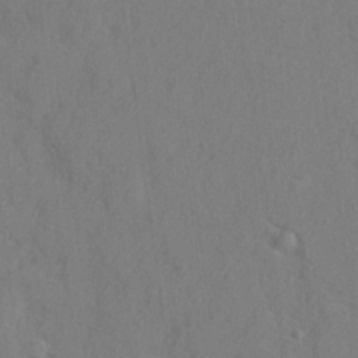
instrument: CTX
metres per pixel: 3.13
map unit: lHvf
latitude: 25.0836
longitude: 142.9352
